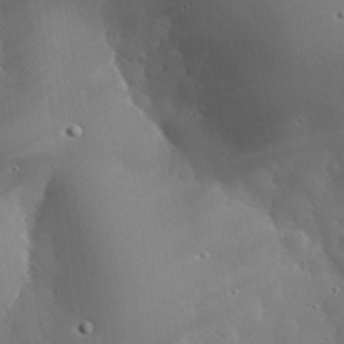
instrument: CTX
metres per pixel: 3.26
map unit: eHh
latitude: 29.9906
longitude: -81.8772
